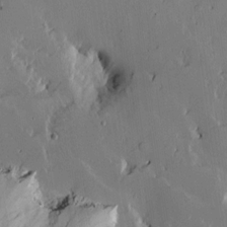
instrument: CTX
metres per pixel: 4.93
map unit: Htu
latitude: -2.6896
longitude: -178.3468
